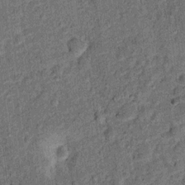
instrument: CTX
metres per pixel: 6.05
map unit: Ht
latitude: 9.1214
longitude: -38.5924
